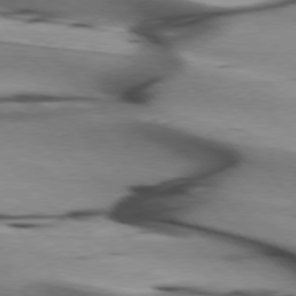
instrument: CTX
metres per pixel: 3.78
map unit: lApd
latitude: 75.5938
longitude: -66.1955
